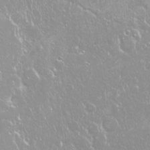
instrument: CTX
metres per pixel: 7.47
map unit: Nhu
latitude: -9.1809
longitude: -70.5168
